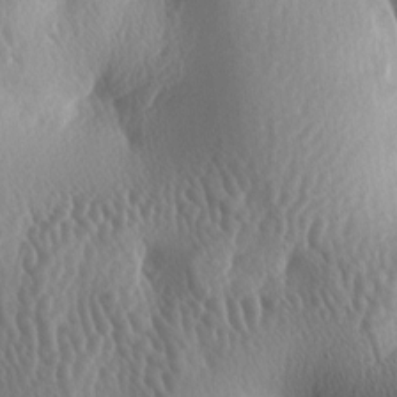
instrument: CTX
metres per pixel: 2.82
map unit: lAa
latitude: -6.8786
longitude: -128.6301
